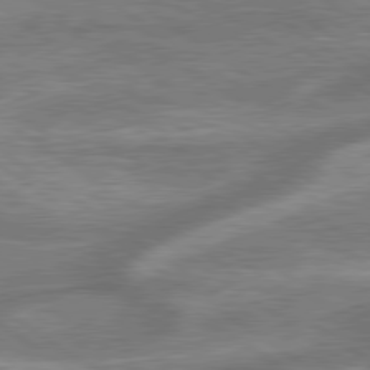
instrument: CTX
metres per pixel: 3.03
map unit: lApd
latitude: 79.5371
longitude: -171.4615
